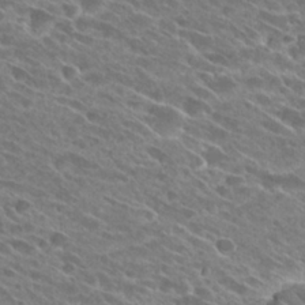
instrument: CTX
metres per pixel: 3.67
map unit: Hto
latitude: 26.2901
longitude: -41.9717
